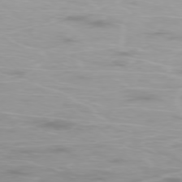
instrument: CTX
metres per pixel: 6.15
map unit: Ap
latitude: -76.9542
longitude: -81.0836
